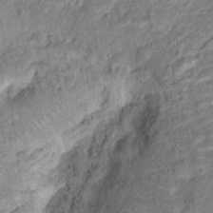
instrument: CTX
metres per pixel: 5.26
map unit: Hto
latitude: 14.7436
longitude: -38.9703
